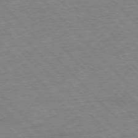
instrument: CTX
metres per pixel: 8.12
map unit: Hpe
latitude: -77.2565
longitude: -11.6127
